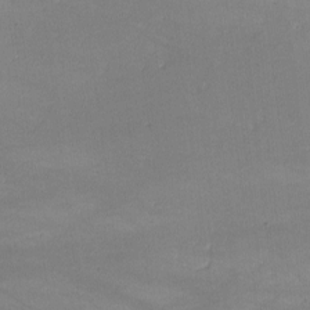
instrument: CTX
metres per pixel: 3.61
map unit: lHvf
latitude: -9.7666
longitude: -101.2726
